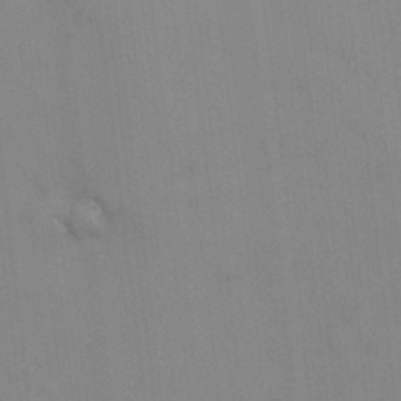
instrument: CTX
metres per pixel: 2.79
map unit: HNhu
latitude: 2.9324
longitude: 9.1620
